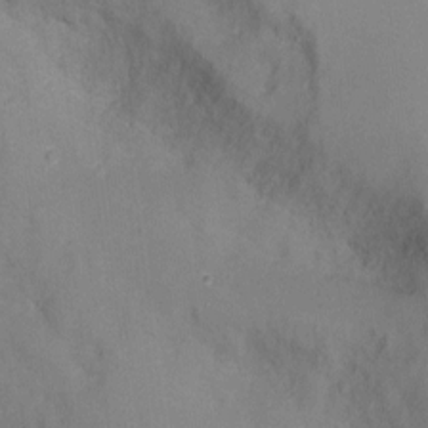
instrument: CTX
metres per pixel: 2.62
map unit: Nhu
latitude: -10.7463
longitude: -36.3845
